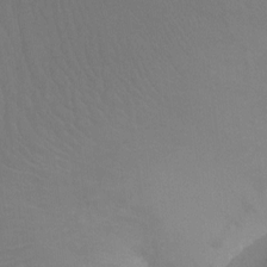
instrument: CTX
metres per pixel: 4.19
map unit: Ht
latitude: -9.6911
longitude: -35.1214
